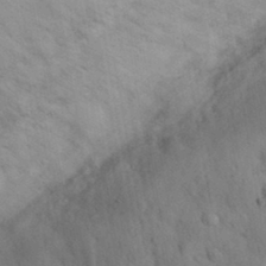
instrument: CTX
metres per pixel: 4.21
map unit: eHh
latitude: 31.8773
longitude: -67.0836
